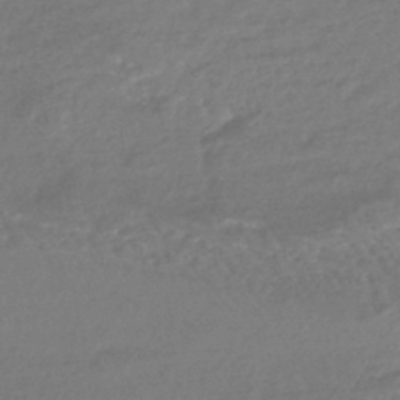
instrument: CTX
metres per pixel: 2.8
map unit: HNhu
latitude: -43.7477
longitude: 90.0850
